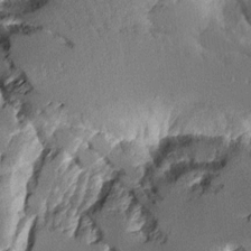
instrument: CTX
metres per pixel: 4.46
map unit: Aa
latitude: 11.9906
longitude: -125.9906
